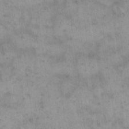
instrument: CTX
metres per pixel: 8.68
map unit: eHh
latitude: 15.4238
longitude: -67.2348
